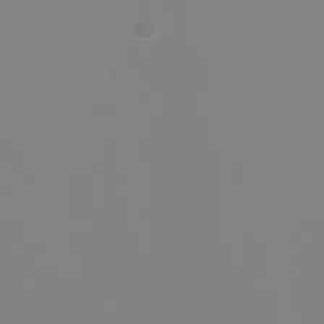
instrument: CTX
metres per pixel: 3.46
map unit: Nhu
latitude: -7.3509
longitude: -79.0837
